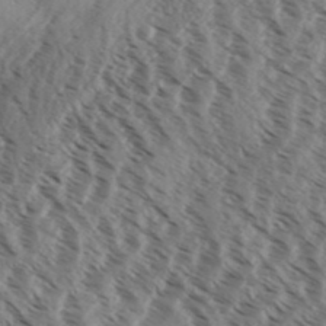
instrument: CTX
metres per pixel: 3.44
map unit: Aa
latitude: 32.5735
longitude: -139.3671
